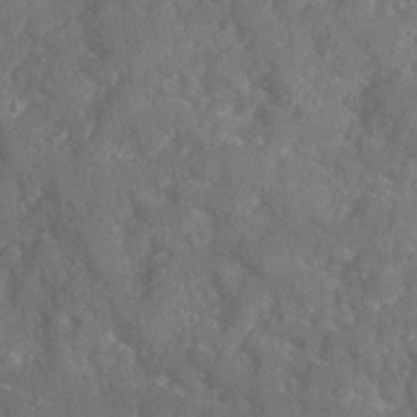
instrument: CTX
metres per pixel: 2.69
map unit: Ave
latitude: 19.5560
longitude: -130.3468
